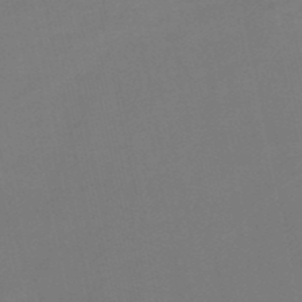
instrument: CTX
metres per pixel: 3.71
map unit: HNb
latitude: -51.1809
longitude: -46.5168
